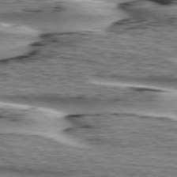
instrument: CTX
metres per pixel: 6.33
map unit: lApd
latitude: 76.4034
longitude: -79.1970
